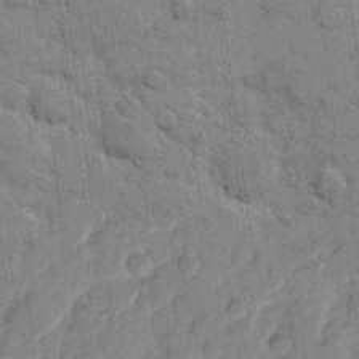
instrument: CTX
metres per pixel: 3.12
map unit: eHh
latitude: 9.8961
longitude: -65.2537
